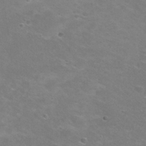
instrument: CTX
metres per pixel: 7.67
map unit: Nhu
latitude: 29.4237
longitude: -48.1200
